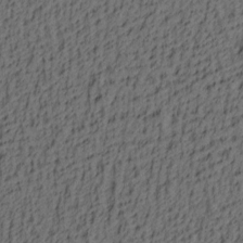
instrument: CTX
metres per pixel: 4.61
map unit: lAa
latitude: 4.2711
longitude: -114.1388
